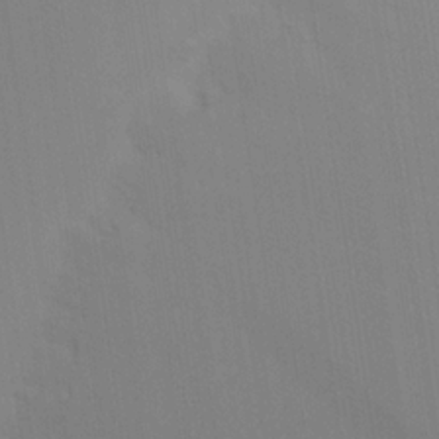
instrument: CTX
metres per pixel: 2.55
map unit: Hve
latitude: 18.1955
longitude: 150.1606
